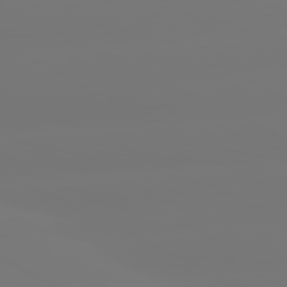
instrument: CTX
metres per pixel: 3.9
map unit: lApd
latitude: 80.8758
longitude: -148.4223
